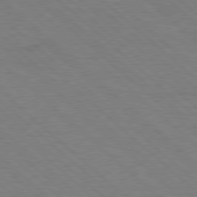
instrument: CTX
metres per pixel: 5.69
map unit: Hpe
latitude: 77.9339
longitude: -152.4601
